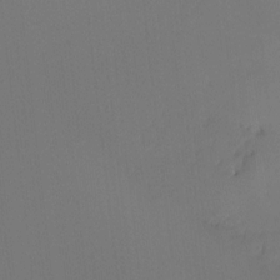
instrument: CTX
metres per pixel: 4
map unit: Ht
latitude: -15.3888
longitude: -51.6693
